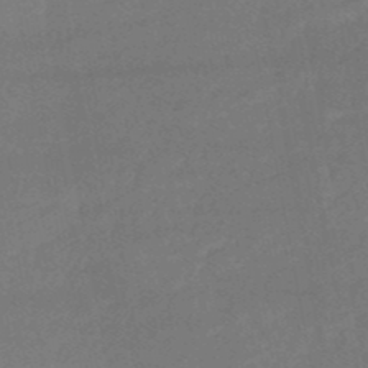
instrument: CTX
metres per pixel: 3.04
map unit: HNb
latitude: -51.2565
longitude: -39.4048
